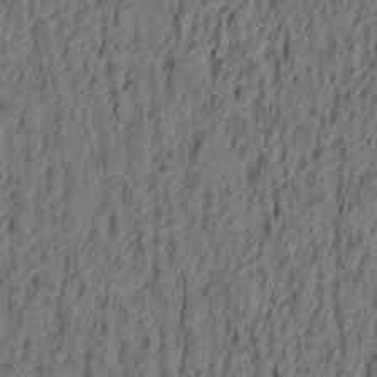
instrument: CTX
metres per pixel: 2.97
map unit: lAa
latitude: 4.6301
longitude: -114.5545
